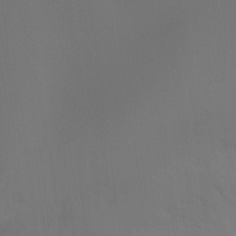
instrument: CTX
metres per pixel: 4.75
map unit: Htu
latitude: -7.0108
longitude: -49.6127
